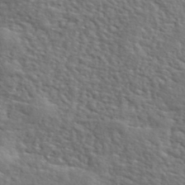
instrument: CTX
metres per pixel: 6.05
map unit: lHvf
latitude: 41.7071
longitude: -88.1200
